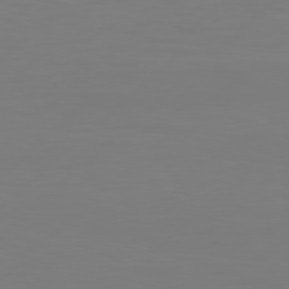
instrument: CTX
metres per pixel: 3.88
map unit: Hpe
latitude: 78.5546
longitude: -122.1956
